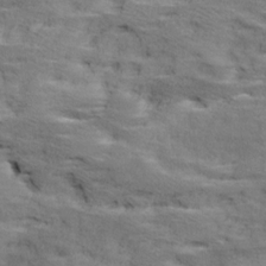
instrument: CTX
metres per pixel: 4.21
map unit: Ave
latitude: 17.8017
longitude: -135.9906
